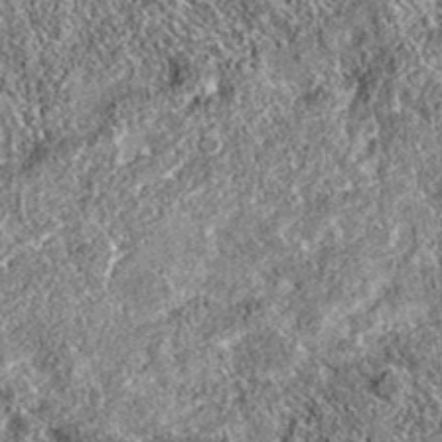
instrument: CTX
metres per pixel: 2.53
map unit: eAb
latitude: 36.2144
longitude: 111.8233
